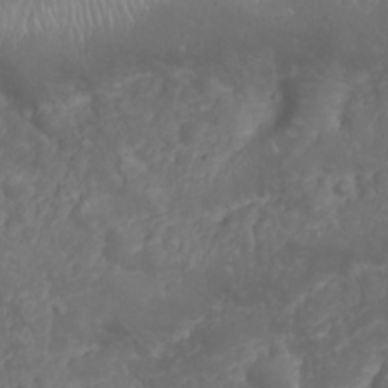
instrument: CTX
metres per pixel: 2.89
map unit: Nhu
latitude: 23.8394
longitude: -60.3278
